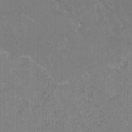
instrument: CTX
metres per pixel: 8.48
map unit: HNhu
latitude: 3.3104
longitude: -2.2144
